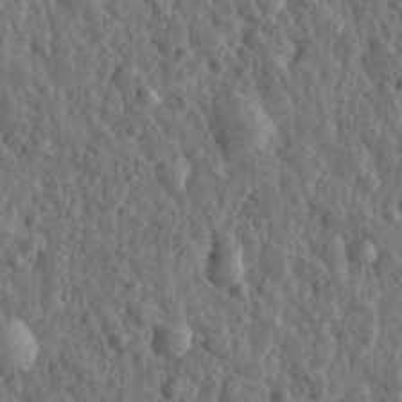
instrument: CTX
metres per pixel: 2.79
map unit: eHh
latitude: 33.5371
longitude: -80.2522
